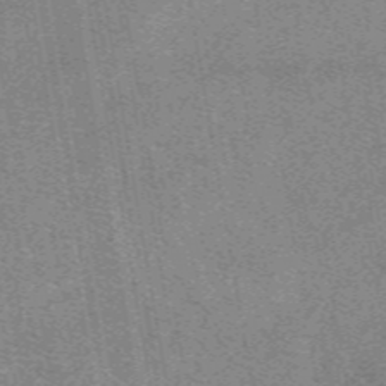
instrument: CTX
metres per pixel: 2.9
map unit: eAb
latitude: 49.2348
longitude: 109.0864
